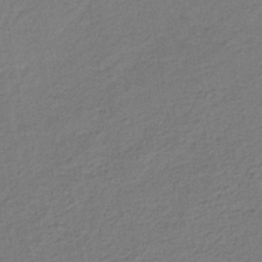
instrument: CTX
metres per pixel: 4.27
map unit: lHb
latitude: -39.0298
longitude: 59.0864
